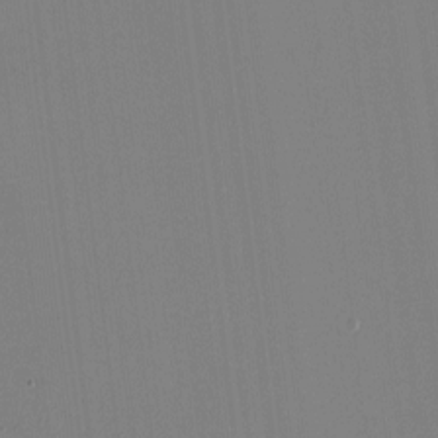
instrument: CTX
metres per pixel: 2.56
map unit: HNhu
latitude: -1.7289
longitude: -6.3656
